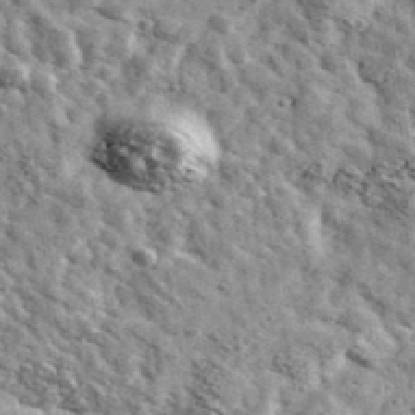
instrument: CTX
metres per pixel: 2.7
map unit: Ave
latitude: 41.0081
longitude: -107.4615
